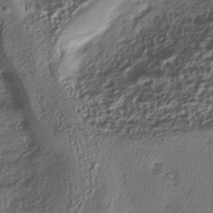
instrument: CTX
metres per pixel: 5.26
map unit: eHh
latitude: -41.6155
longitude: 123.1054
